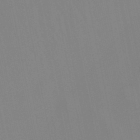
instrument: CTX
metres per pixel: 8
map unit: lHb
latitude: -48.9164
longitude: 70.1984
